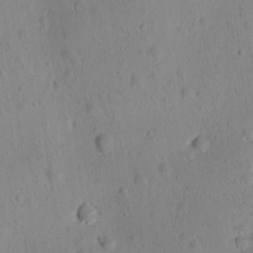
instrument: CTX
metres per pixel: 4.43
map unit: Ave
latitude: -10.0094
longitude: -121.6127
